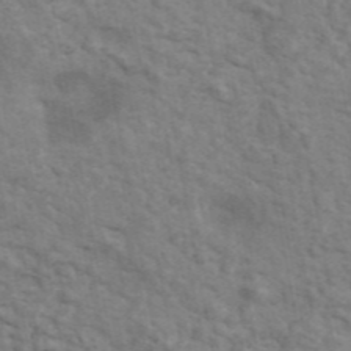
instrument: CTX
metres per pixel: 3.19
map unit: ANa
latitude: 46.0822
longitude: 29.7289
